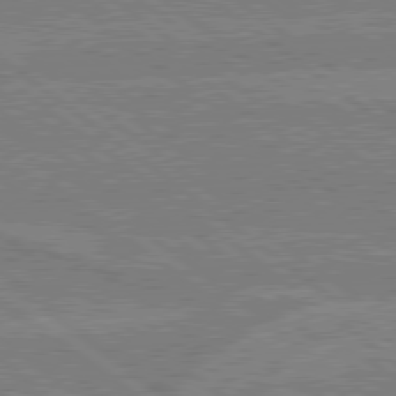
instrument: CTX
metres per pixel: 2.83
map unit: lApd
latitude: 78.9892
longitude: -160.5923
